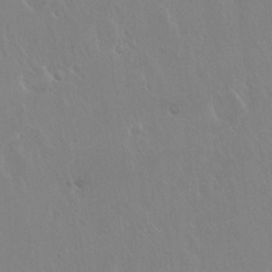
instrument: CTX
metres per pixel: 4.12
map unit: Hto
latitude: 17.9339
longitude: -58.1011
